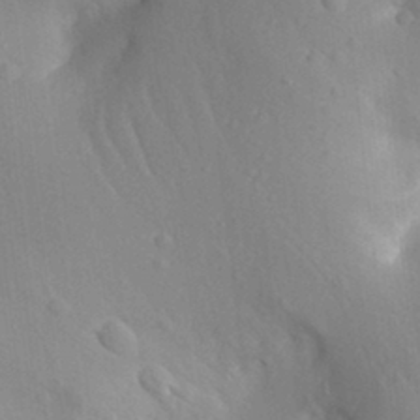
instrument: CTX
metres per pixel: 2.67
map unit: Aa
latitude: 30.4790
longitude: -141.6882
